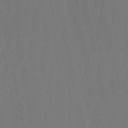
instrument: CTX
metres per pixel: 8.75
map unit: eHb
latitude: -51.1620
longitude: 76.8597
